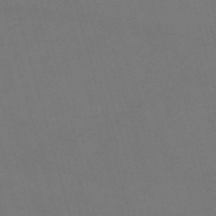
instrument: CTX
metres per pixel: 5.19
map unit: Nve
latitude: -58.9352
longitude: 62.1794
